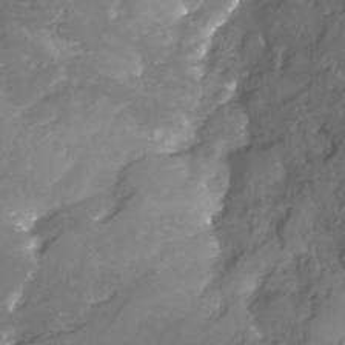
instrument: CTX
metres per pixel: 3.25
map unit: Nhu
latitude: -26.1227
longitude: -56.9135
